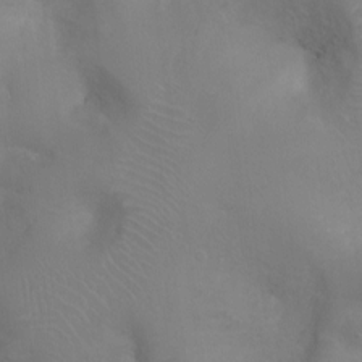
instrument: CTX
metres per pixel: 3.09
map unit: Ht
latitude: -16.7275
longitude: -40.3656
